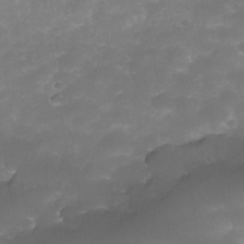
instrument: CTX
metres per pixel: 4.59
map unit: Nhe
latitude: -34.5952
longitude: -146.4223
